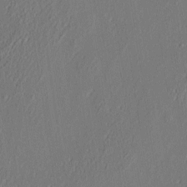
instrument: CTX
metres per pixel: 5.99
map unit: eHh
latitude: 3.9150
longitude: -77.7638
